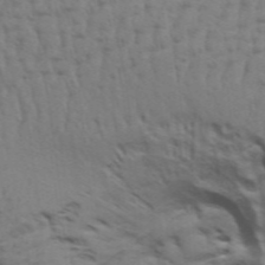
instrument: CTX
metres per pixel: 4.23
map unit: Aa
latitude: 32.8758
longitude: -135.8583
